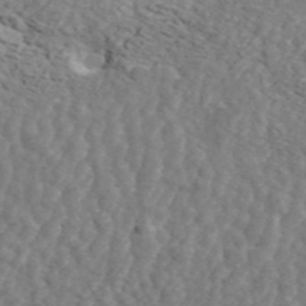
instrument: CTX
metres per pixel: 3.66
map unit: ANa
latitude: 44.3467
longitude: 21.4076
